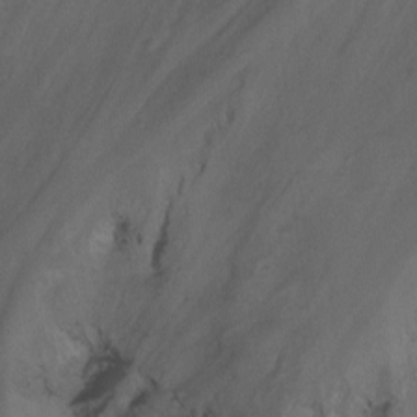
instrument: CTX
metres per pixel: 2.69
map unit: Nhu
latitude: -15.2565
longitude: -56.3089
